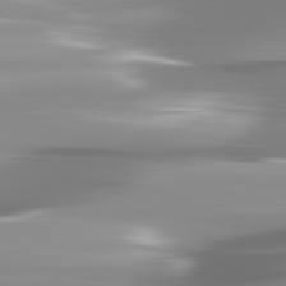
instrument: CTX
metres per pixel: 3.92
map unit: lApd
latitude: 83.0080
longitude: -138.6301
